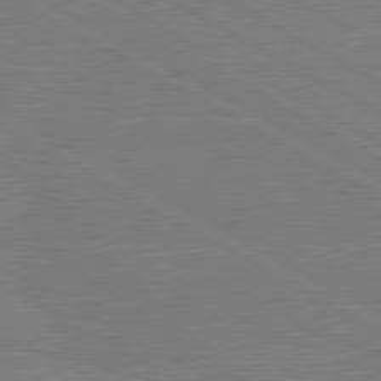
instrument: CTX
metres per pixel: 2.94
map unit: lApd
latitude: 80.6868
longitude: -126.5924
